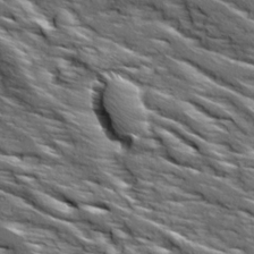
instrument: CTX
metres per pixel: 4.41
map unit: Ave
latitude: 19.1970
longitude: -135.6883
